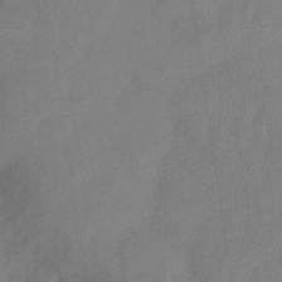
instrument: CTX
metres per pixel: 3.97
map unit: Hve
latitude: -32.5574
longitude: 92.3117
